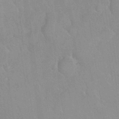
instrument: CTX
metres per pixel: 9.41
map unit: Nhu
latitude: 26.5357
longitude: -56.2900
